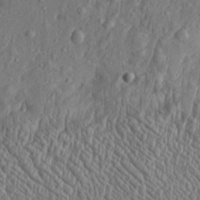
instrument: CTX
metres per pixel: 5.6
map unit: Htu
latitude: -3.9178
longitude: 158.1038
